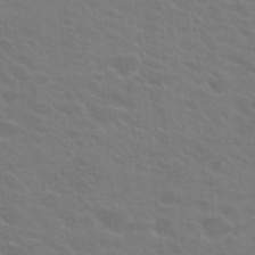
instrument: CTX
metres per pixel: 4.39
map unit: Hto
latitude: 23.9150
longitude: -36.7058
